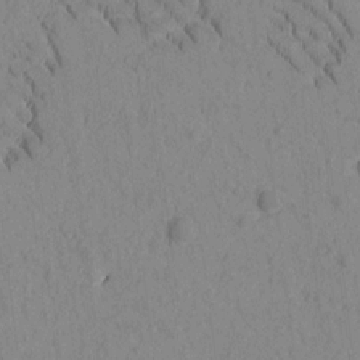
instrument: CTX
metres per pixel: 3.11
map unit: Htu
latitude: -2.3306
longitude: 172.7841
